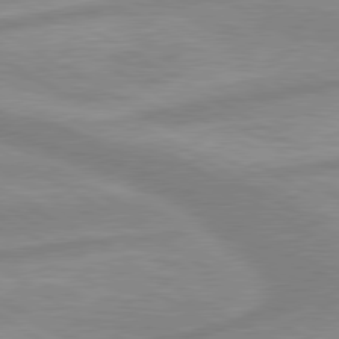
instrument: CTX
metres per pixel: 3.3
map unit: lApd
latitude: 80.0822
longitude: -173.0458
